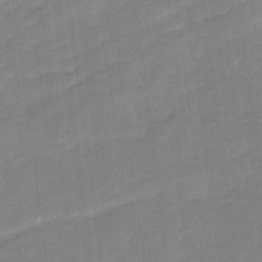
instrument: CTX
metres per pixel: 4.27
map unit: Ave
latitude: 17.4804
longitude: -136.4790
